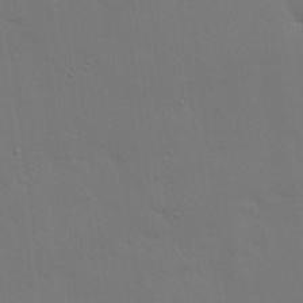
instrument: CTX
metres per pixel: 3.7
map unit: eHh
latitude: 18.6301
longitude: -66.8002
